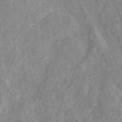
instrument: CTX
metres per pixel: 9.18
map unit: eAb
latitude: 45.7072
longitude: 127.0486
